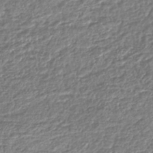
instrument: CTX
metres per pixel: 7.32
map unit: lHb
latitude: -43.6343
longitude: 68.7085
